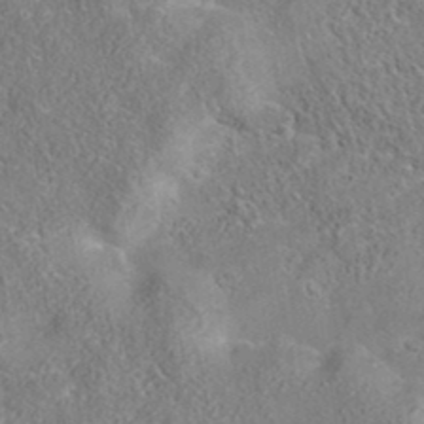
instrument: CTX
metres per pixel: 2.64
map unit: eAb
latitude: 36.0822
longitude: 114.3684
